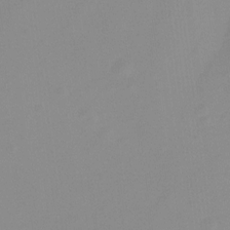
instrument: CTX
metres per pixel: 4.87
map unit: Nhu
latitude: -14.1795
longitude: -54.4601
